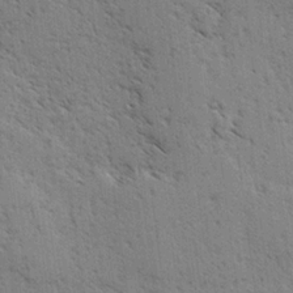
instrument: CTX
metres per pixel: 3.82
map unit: lAvf
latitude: -4.1416
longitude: -113.0458
